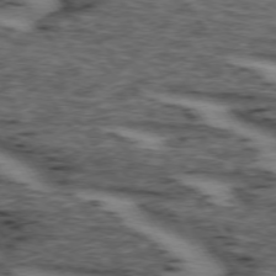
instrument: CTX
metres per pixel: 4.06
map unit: lApd
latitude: 73.8017
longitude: -73.1593
